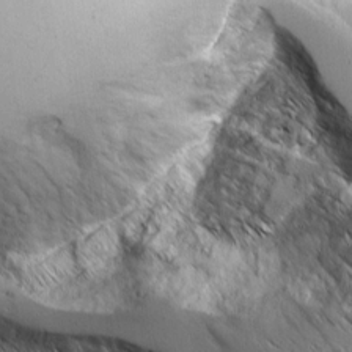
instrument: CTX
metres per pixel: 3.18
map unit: Aa
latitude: 8.6113
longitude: -129.8961
